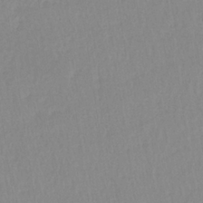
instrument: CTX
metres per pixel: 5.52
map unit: lHb
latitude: -34.9920
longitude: 72.8786
